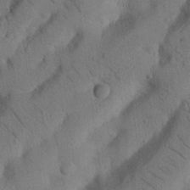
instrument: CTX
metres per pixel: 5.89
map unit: Nhu
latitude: 21.5182
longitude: -75.6505
